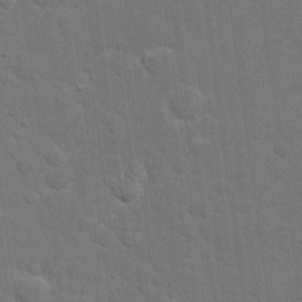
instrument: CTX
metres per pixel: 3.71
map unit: eHh
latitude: 21.8961
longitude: -62.5924
